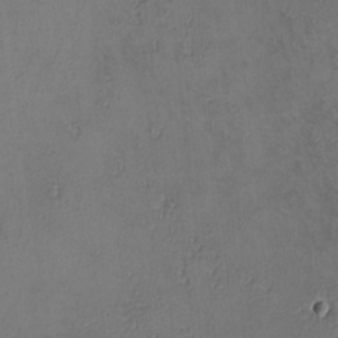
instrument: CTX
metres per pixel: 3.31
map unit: lHvf
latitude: -12.9164
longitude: -99.6882
